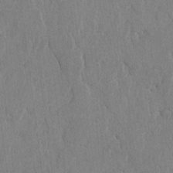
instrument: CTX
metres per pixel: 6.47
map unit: lAvf
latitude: -6.3873
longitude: -114.6679
